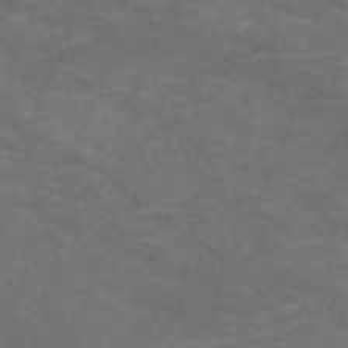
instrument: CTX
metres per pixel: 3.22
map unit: Nve
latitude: -59.4832
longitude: 58.8407
